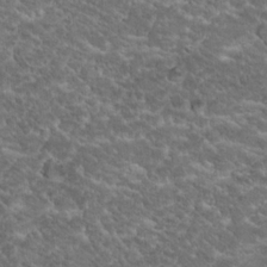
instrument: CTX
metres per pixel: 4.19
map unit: Hto
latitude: 19.4237
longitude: -36.0444
